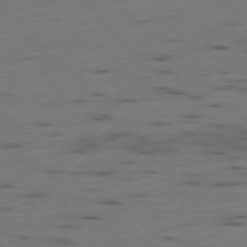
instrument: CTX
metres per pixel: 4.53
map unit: Ap
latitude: -78.6329
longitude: -62.4412
